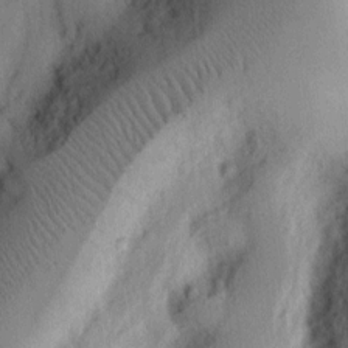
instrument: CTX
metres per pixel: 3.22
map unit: Ht
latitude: 8.2334
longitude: -75.3860
